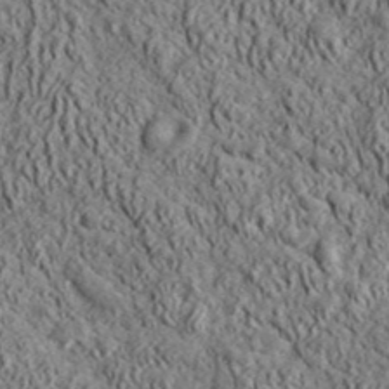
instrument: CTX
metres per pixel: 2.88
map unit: lHvf
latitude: 42.6491
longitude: -89.3293
